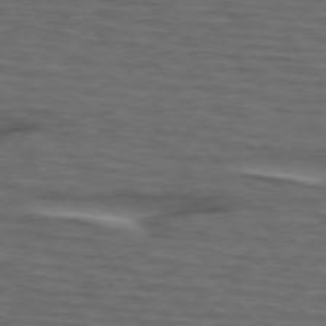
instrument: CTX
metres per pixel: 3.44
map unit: lApd
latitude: 75.6316
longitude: -70.1389
